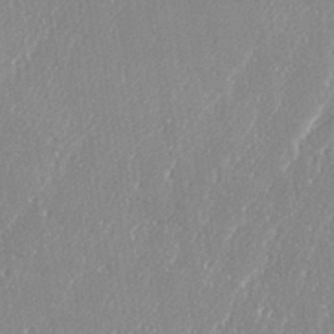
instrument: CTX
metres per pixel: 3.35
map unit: eHh
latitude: 34.2522
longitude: -132.8002
